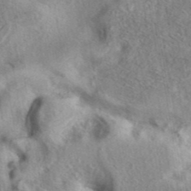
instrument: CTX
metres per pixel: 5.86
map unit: eAb
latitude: 41.2159
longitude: 102.7841
